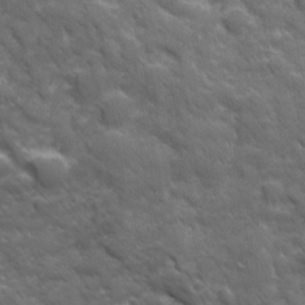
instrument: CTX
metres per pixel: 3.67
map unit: Ave
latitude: 19.2348
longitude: -133.9906
